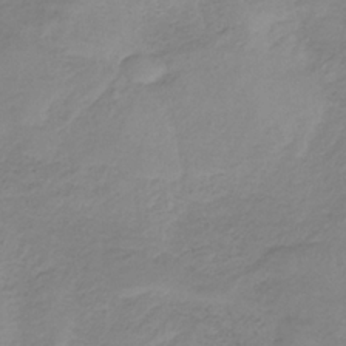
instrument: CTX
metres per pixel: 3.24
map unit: HNb
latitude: -33.5588
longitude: 64.0094
